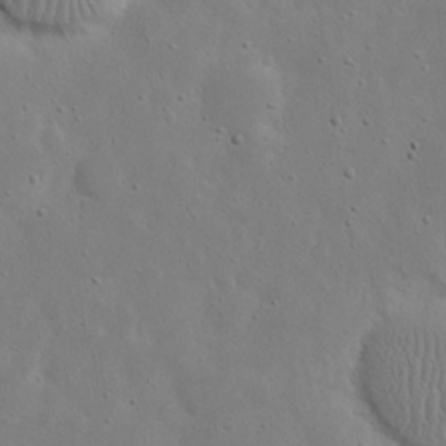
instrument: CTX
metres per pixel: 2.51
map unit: eHh
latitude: 18.1955
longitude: -71.4237
